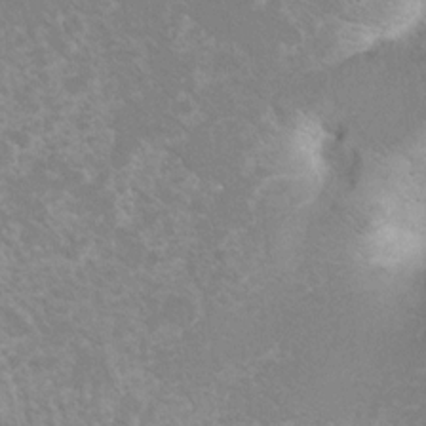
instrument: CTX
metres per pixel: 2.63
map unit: Hto
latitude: 6.7057
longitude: -30.7058
